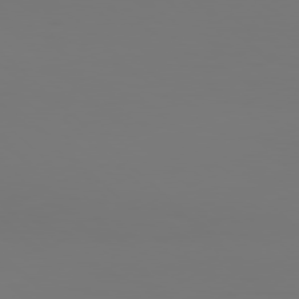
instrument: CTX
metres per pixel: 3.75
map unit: Hpe
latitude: 77.4048
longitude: -134.9702
